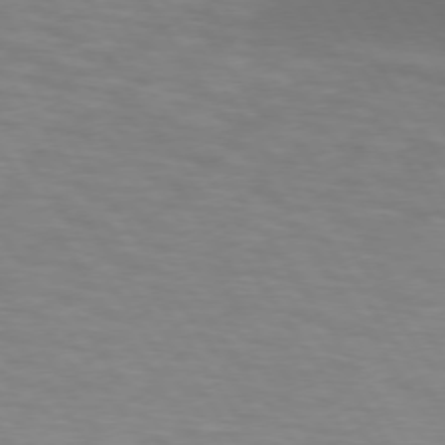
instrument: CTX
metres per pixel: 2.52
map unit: lApd
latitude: 74.1956
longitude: -53.8395
